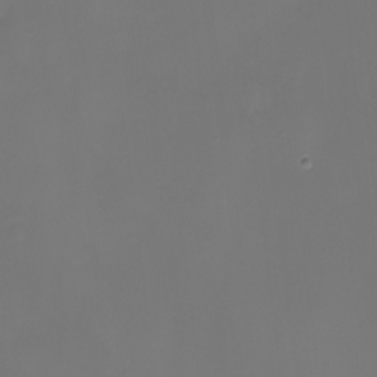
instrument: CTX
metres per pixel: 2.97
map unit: eHh
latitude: -5.1053
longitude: -87.2159
